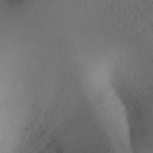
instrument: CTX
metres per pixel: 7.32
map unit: Ht
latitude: -1.0487
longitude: -32.8380
